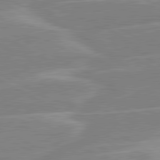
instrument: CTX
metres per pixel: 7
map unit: lApd
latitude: 80.7813
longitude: -124.1011
